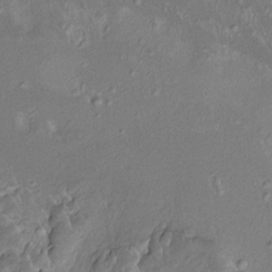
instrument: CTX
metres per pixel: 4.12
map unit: HNhu
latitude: 4.7813
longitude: 8.3873
